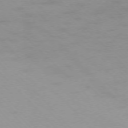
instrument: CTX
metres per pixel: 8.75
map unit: Ap
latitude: -76.2173
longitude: -77.4426
